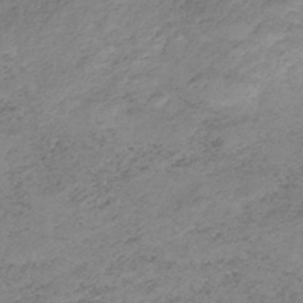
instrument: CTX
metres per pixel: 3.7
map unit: HNb
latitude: -33.0676
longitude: 60.5763
